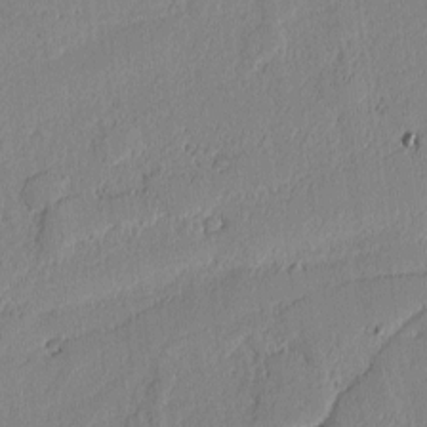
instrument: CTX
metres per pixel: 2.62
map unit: lAvf
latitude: -1.5022
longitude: -107.1403
